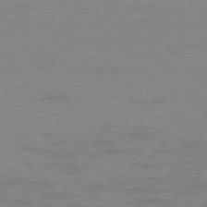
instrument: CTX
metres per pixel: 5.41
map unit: Ap
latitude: -77.1053
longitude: -83.6127
